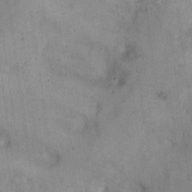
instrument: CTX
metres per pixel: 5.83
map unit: eHh
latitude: 21.2915
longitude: -61.1403
